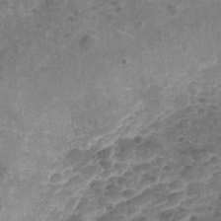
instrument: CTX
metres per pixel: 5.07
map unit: Nhu
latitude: -19.9745
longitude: -56.3656
